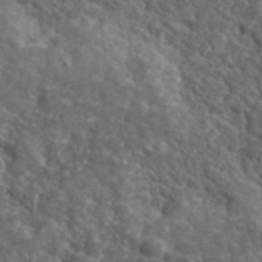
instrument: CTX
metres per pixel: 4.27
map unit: lHvf
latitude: 40.8946
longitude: -89.4238
